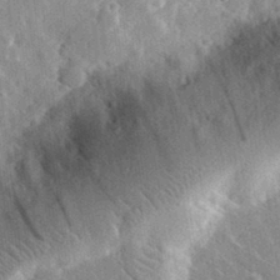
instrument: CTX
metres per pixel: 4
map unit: lHvf
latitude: 33.1592
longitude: -82.4790
